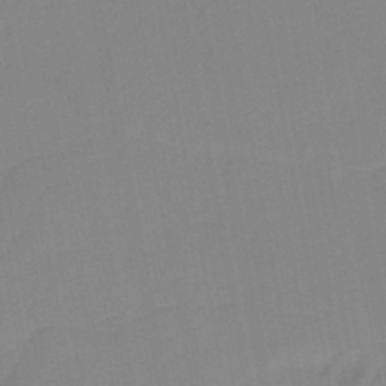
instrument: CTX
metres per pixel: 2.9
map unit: lHb
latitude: -45.2943
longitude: 72.8030
